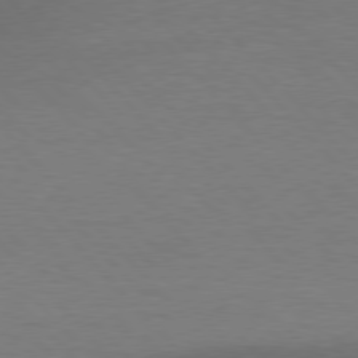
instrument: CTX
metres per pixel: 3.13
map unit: lApd
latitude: 77.2726
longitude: -58.7435
